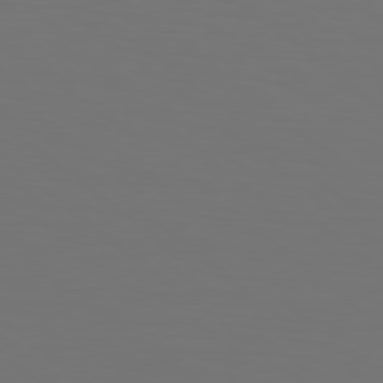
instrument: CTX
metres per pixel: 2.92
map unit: Hpe
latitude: 78.5357
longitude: -174.8002
